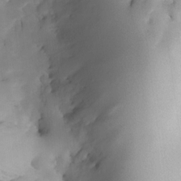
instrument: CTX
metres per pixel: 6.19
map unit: eHh
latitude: -23.0865
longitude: 15.7289
